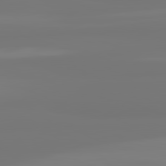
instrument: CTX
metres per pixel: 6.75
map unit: lApd
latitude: 81.8016
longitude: -176.1011
